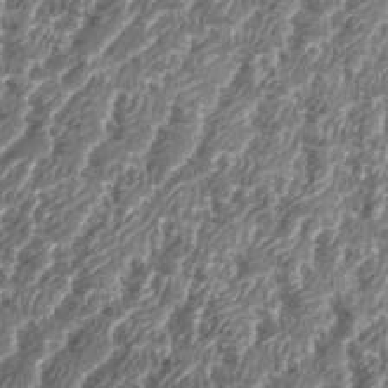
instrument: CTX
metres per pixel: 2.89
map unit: eHh
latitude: 35.3481
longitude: -136.8758
